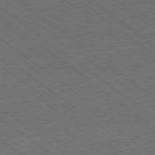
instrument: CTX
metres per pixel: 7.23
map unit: Ap
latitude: -78.8408
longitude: -83.4048
